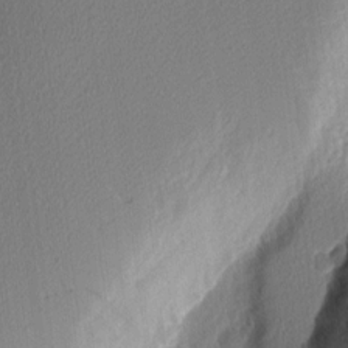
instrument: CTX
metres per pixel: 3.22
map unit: Nhu
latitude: 2.8191
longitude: -76.6868
